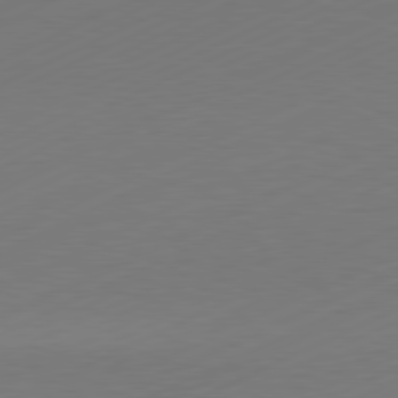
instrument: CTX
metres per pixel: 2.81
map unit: Hpe
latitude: -81.8800
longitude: 13.0109
